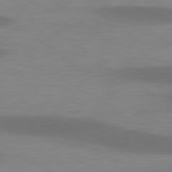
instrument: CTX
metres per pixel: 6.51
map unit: lApd
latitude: 78.9703
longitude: -47.9906
